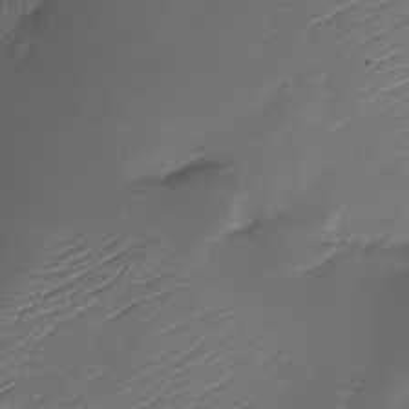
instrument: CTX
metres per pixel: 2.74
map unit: Nhe
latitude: -19.1620
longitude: 145.0487
